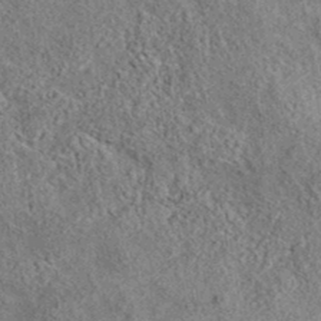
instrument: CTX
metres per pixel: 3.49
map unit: eAb
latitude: 35.6694
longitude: 114.6140
